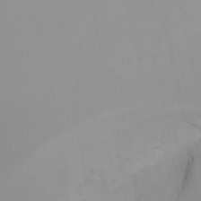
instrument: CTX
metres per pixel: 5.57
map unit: Nhu
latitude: -7.6722
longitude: -75.6694
